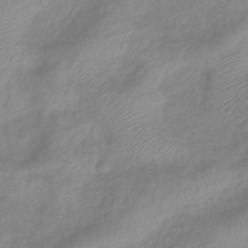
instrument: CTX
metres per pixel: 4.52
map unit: eHb
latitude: -40.8030
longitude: 81.6533
